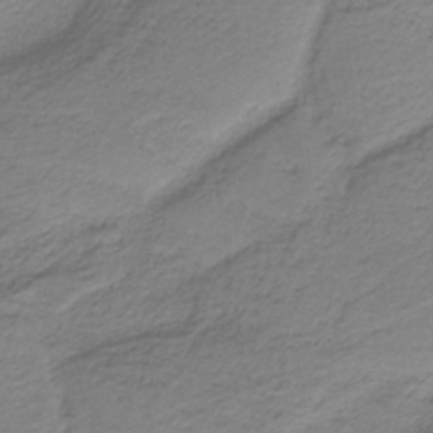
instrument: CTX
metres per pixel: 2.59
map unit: HNb
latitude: -37.4454
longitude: 54.2740
